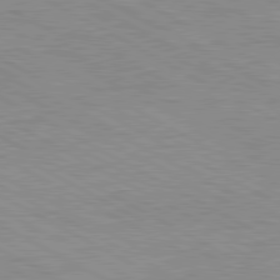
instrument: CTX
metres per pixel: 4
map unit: Ap
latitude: -81.9556
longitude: -73.3482
